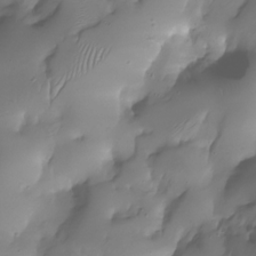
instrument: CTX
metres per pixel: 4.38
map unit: Nhu
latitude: -28.4818
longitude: -59.7639
